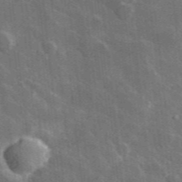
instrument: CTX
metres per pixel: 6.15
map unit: lHvf
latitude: 35.5371
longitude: -90.6868
